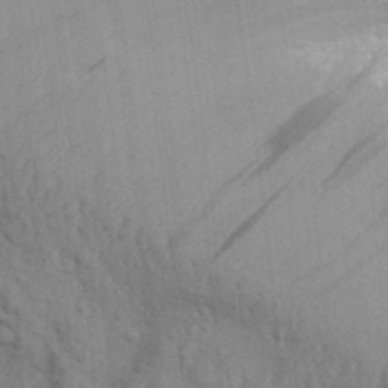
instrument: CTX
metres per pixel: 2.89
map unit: Aa
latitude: 30.5357
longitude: -135.1781
